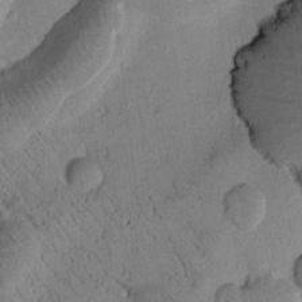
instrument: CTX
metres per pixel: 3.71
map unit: Htu
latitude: 0.7624
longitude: 175.4643
